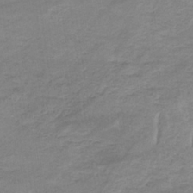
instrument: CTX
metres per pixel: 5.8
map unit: eHb
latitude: -33.5022
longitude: 68.7085
